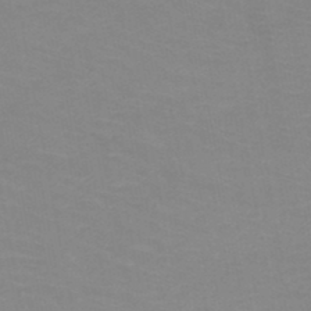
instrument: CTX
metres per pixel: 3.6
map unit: HNb
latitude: -48.3118
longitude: -46.1389
